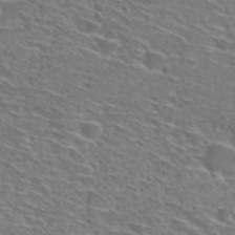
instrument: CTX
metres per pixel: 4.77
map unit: Hto
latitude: 29.9339
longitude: -47.0081
